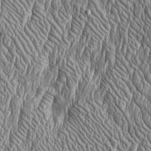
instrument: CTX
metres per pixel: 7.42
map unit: Htu
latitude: -4.1416
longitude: 158.8030
